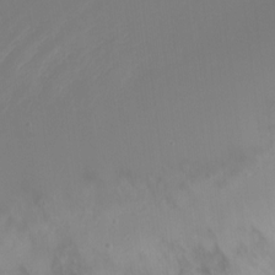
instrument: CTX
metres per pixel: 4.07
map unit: Nve
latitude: -21.9745
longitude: 106.3684
